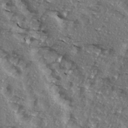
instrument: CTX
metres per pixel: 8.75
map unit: Ave
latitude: 15.3860
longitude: -104.9325
